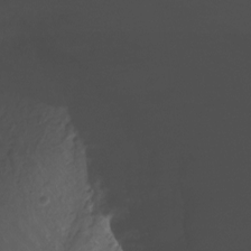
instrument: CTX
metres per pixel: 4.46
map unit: Nhu
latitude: -11.8234
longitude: -35.8583
